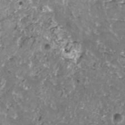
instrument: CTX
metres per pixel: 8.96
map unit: HNhu
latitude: 1.1403
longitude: 6.1228
